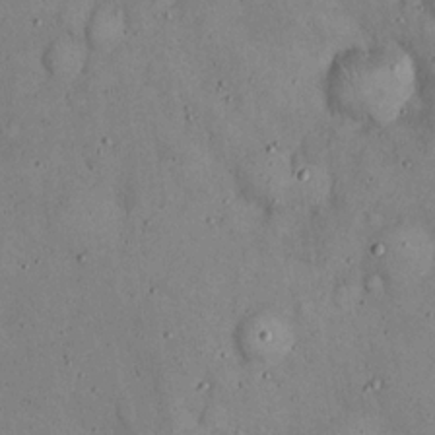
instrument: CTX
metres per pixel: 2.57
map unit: eHh
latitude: 18.9136
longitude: -60.8758
